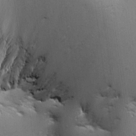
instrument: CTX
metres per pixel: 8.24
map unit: Aa
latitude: 9.1970
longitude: -140.3278
